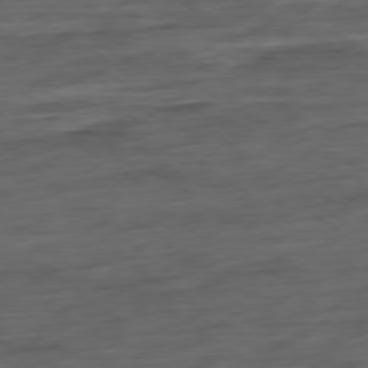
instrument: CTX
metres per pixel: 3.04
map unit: Hpe
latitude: -79.2565
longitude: -19.0080
